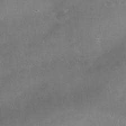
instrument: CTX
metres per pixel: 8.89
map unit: Nhe
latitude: -38.7652
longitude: -118.7246
